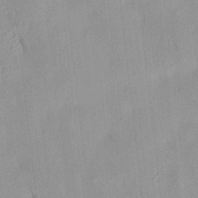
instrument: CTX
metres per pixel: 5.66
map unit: HNhu
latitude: 14.4979
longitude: 12.6896
